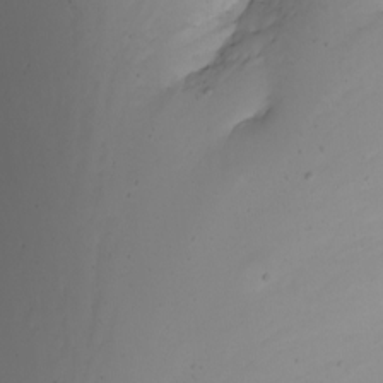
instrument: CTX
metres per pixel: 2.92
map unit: Nhu
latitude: -6.4629
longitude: -67.4048
